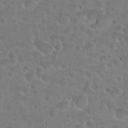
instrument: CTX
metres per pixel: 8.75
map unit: Hto
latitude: 22.8380
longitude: -45.7260
